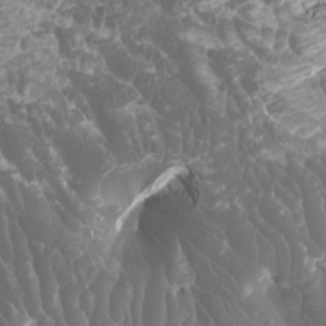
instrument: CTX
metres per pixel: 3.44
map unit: Htu
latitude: -6.7652
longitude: -74.7246
